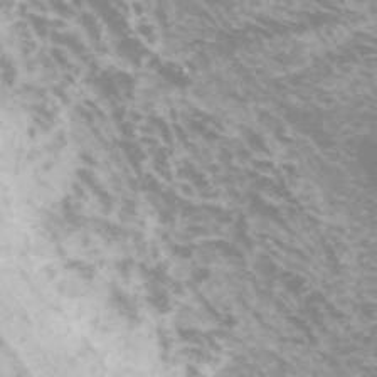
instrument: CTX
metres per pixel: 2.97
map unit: Htu
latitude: -5.6910
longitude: -74.2334
